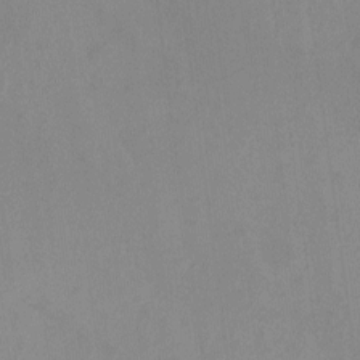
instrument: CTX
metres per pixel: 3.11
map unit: HNhu
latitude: 5.5182
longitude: 9.3510
